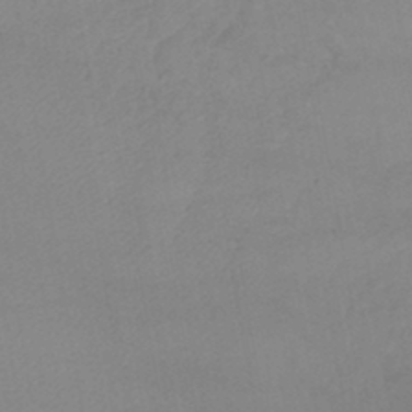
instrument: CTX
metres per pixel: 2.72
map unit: lHb
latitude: -41.9178
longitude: 66.8408
